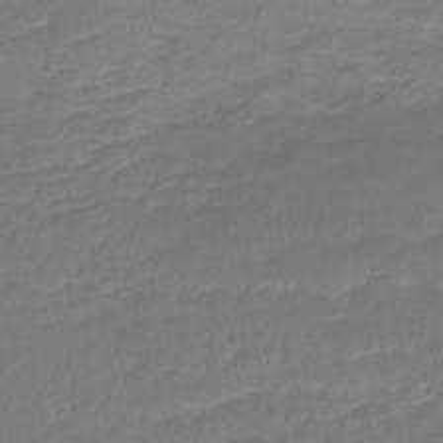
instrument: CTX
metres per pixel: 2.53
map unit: lHb
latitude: -41.6533
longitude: 76.8030
